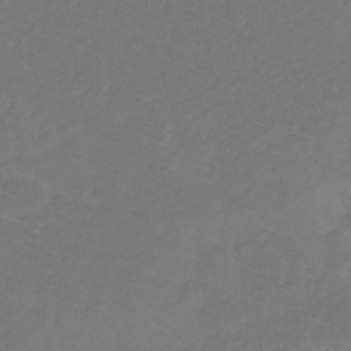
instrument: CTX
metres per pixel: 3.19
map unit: eHb
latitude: -30.7463
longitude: 65.2187
